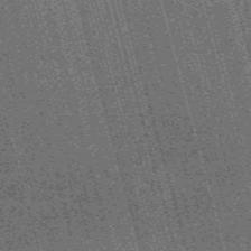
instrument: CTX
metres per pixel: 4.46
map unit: Nve
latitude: -59.6532
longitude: 61.9745
